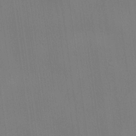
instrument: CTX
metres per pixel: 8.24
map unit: lHvf
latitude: 21.9528
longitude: 142.2550
